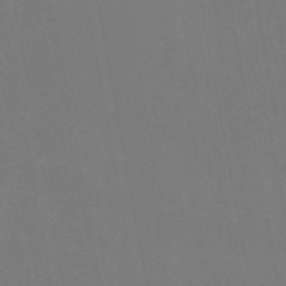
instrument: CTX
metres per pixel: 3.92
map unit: eAb
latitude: 46.9136
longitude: 121.4076
